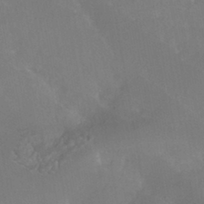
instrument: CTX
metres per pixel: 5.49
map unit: HNhu
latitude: -43.2375
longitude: 94.7463
